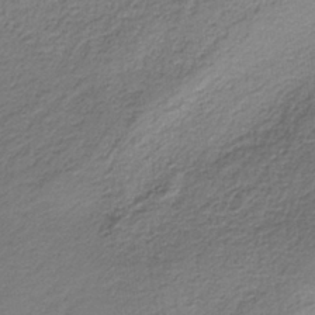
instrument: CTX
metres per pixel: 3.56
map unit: HNb
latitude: -37.9367
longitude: 53.5777
